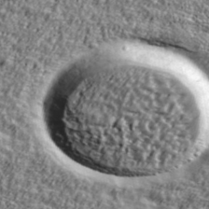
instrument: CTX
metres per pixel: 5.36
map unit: Ave
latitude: 41.6504
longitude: -111.8961
